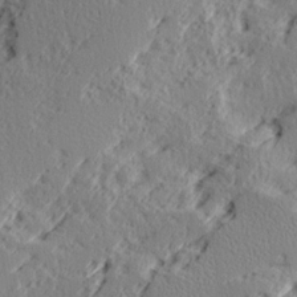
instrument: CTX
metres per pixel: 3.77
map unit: Ave
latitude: 16.6113
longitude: -138.1767
